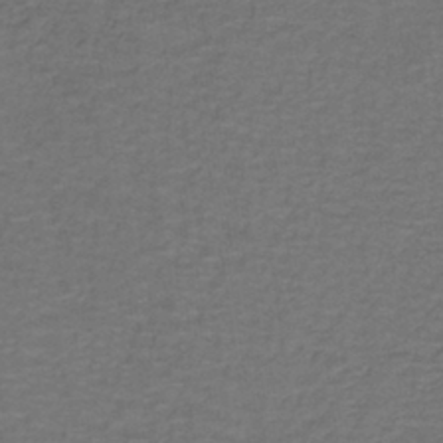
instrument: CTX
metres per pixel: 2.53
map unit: lHb
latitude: -39.5021
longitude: 58.1227
